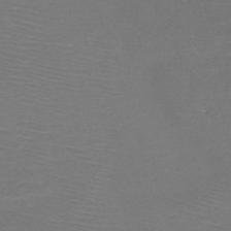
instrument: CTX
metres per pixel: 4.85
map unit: HNb
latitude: -48.3118
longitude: -41.9339
